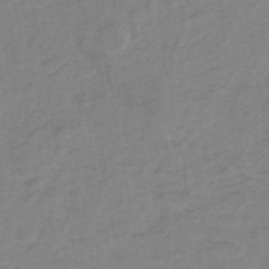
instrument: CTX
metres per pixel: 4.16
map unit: eHh
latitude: -45.8233
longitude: -29.6316
